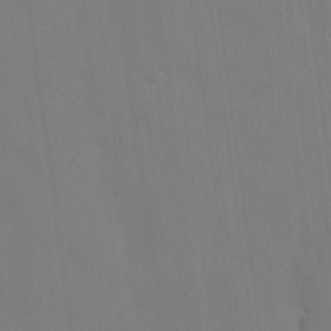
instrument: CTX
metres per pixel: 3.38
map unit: HNhu
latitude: 3.8583
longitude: -8.0255
